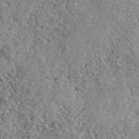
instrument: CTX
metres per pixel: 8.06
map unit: lHvf
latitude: 41.3292
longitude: -87.6883
